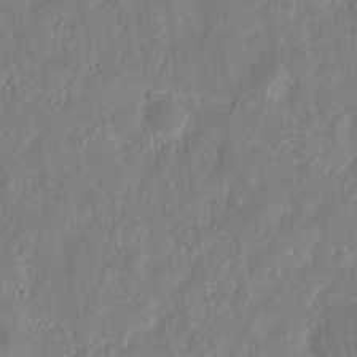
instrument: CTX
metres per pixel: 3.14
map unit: eHh
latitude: 13.0081
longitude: -72.8191
